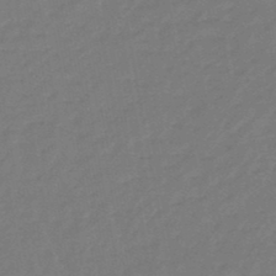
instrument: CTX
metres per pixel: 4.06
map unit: eHb
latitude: -46.5573
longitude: 82.1228
